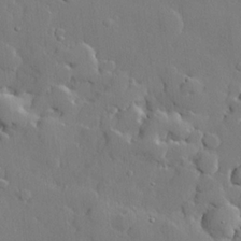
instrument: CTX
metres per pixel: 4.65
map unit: lHvf
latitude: 22.1200
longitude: 144.9353
